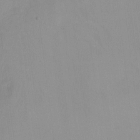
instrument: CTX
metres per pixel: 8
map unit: Hto
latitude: -8.4062
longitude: -42.5735
